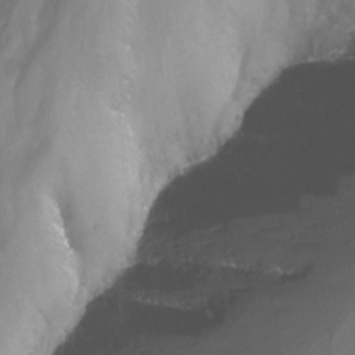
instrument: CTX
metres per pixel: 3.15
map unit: Nhu
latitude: -14.3684
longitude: -63.5371
